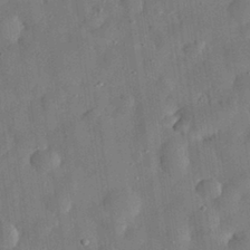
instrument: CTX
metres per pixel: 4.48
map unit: eHh
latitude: 30.2145
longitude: -74.8002
